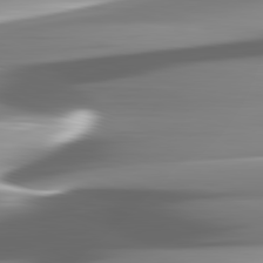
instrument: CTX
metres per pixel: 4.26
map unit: lApd
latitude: 82.5356
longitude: -142.8191
